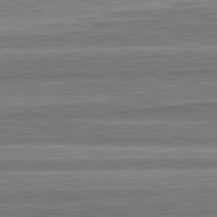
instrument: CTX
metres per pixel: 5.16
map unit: lApd
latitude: 82.2522
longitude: 167.8989
